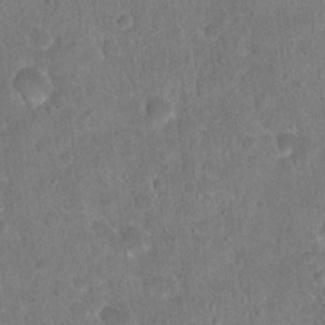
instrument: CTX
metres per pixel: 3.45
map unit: Hto
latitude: 17.7639
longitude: -40.0633
